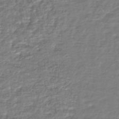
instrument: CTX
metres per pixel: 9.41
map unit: HNhu
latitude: -44.0283
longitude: 104.9164
